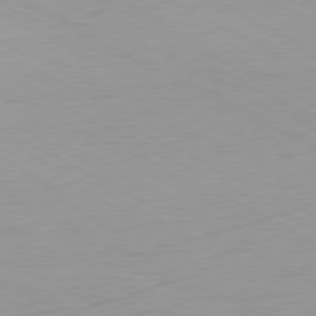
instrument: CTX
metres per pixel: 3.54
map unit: Ap
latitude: -78.6329
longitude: -72.4790
